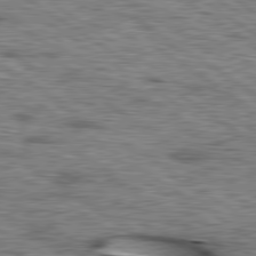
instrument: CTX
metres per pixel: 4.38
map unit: lApd
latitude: 79.7828
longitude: -49.2537
